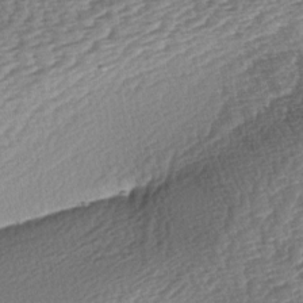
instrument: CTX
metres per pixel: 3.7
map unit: lAa
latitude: -3.1053
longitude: -127.6316
